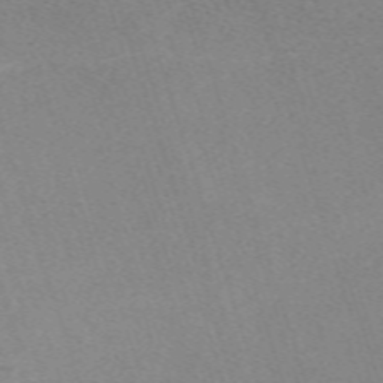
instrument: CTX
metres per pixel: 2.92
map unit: eHh
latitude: -62.3684
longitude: 49.9178
